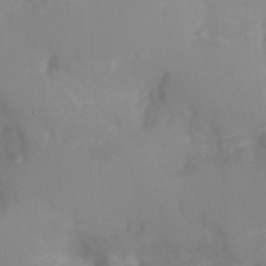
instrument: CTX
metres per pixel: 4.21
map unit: Ht
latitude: -15.4833
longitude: -55.6883
